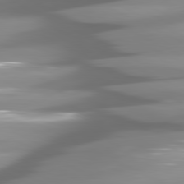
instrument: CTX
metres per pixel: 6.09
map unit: lApd
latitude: 80.9136
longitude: -145.6694
